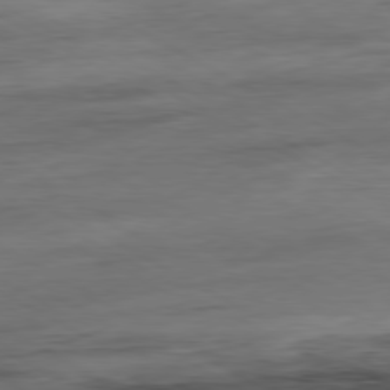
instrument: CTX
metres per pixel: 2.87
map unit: Ap
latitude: -80.5952
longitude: -83.6693
